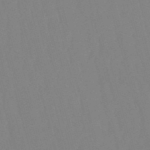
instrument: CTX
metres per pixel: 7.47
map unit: eHb
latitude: -50.7463
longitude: 75.3321
